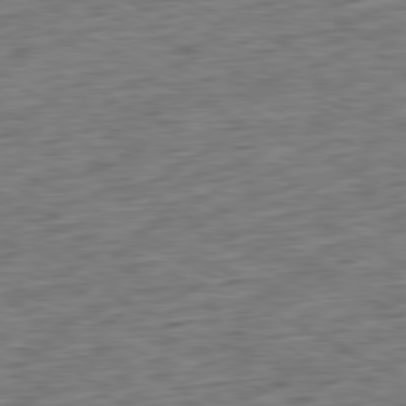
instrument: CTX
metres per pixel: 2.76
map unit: Ap
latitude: -81.0109
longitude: -71.4993
